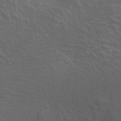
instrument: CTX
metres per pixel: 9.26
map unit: ANa
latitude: 42.7246
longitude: 24.5385
